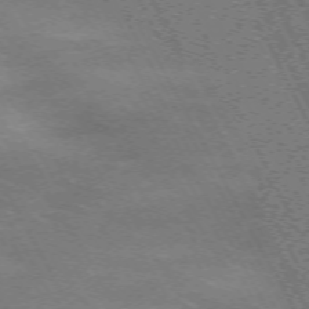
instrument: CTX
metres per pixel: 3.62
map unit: Hpe
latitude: -71.5588
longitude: 9.2187
